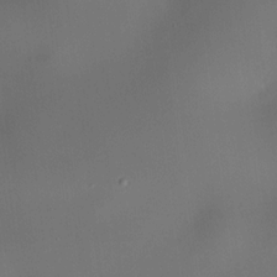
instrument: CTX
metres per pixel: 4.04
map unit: HNhu
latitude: 9.8395
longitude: 9.7666
